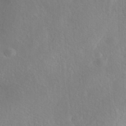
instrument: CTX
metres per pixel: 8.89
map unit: Nhe
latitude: -42.1038
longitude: -111.0648
